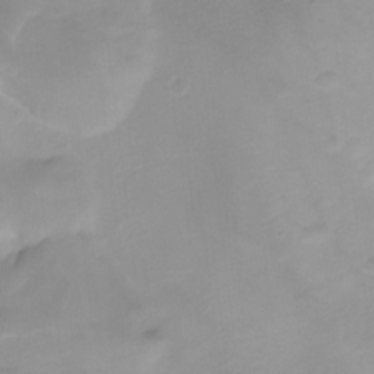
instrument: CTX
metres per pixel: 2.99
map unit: Ht
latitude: -1.7856
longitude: -18.4601
